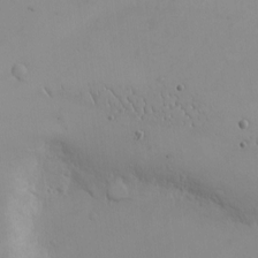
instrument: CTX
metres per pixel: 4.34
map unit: eHh
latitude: -9.8044
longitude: -66.8191
